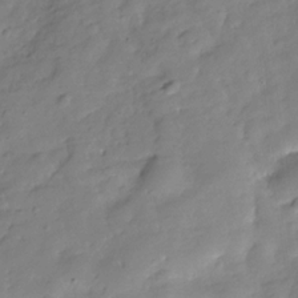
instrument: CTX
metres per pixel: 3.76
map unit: Hve
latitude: -31.4076
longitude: 92.7841
